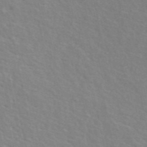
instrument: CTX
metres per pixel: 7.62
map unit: ANa
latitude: 48.3467
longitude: -76.3278
